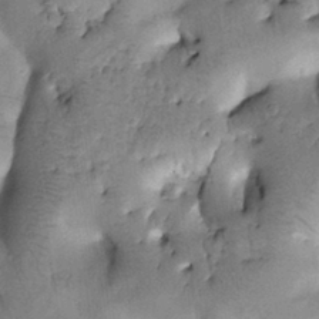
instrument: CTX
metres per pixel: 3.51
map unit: Htu
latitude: 0.0255
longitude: 173.5021
